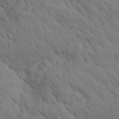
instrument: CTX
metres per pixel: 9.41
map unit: Htu
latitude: 0.4601
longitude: 174.9730
